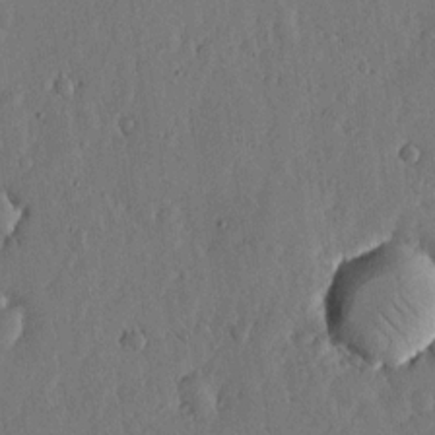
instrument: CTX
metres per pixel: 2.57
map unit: lHvf
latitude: 19.4993
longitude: -115.8016
